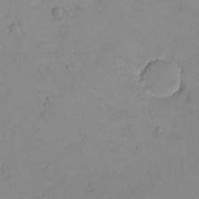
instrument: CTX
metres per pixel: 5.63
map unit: eHh
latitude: -9.1242
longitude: -68.4979
